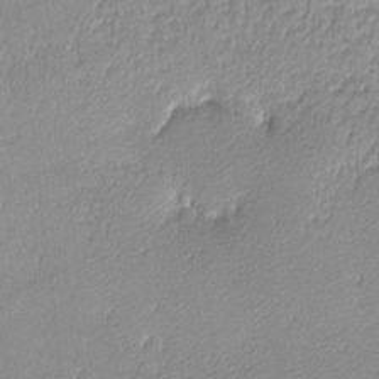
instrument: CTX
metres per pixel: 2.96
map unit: lHvf
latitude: -12.3873
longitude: -102.4601
